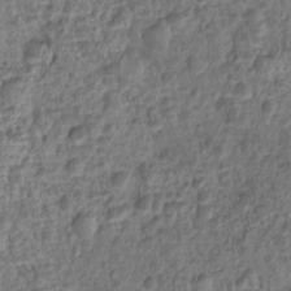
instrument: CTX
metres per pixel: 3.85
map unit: Ht
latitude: -5.9367
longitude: -20.8758
